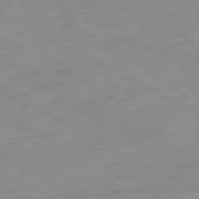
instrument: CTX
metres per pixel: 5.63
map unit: Ap
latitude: -80.7463
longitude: -92.8191
